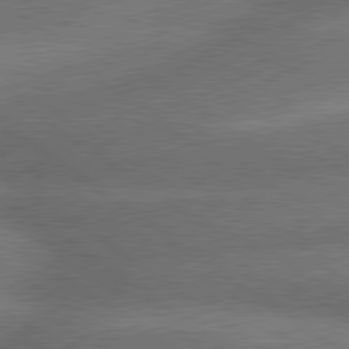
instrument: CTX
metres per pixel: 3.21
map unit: lApd
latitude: 79.8017
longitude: -153.5749
